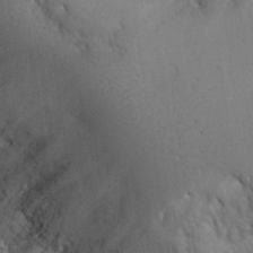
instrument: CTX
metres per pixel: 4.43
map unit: Hto
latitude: 22.4223
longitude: -45.3859
